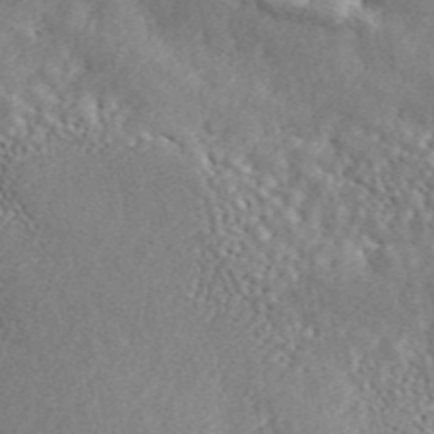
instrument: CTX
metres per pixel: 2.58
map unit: ANa
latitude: 45.3104
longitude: 27.5021
